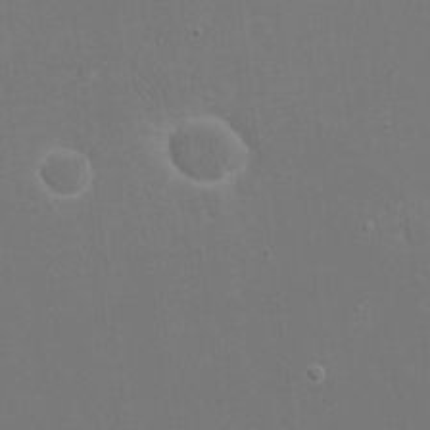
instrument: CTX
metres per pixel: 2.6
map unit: eHh
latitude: 19.8016
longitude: -69.5182
